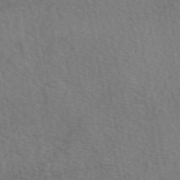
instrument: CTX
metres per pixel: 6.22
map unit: eAb
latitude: 51.0269
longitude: 115.2376
